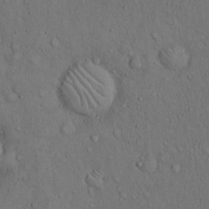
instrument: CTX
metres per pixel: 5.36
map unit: Hto
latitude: 15.1781
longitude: -57.8394
